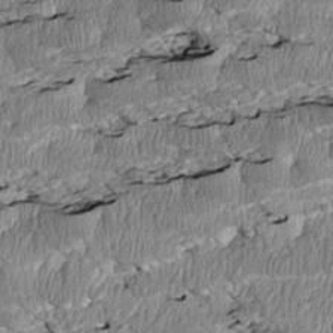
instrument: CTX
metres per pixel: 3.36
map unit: Htu
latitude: 3.2726
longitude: 150.3873
